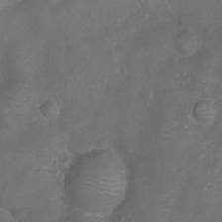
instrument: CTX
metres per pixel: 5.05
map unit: Ht
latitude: -5.9367
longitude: -19.6505
